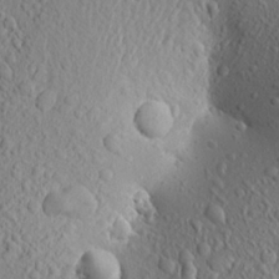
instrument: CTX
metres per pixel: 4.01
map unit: Aa
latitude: 18.6490
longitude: -148.1578
